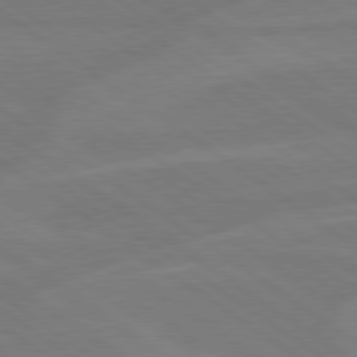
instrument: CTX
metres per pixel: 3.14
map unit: Hpe
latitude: 79.2537
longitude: -125.4048
